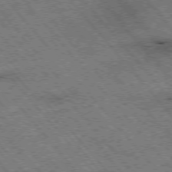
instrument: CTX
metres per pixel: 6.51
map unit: Hpe
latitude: -76.3684
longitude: -20.2523
